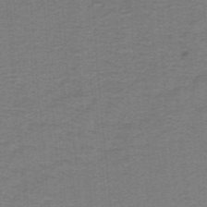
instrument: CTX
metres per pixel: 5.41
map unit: lHb
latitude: -41.4265
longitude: 54.2551
